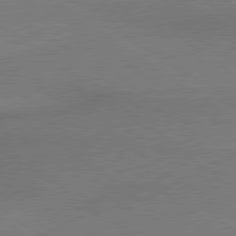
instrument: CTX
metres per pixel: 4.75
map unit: lApd
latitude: 79.6694
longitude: 179.6722
